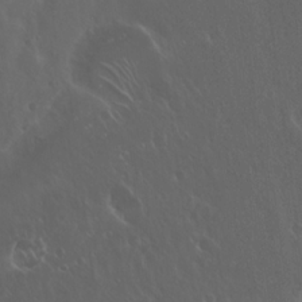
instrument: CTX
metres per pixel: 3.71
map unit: Hto
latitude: 19.4615
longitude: -57.1592
